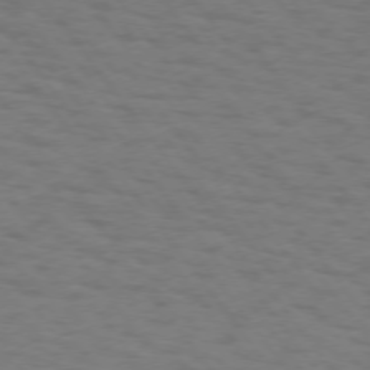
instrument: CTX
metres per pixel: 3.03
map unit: Hpe
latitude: 74.1200
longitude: -131.5560
